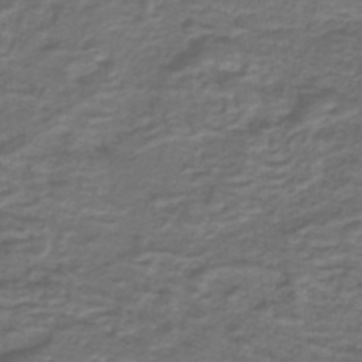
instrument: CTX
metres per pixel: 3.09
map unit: lHb
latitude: -39.4455
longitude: 55.6533
